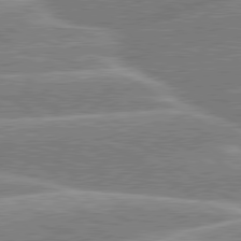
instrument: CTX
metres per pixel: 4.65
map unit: lApd
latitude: 80.1956
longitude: -130.7436
